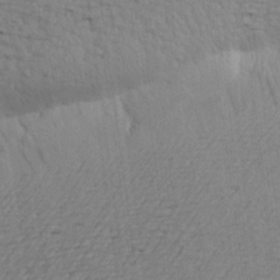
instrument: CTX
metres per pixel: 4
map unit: Aa
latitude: 21.1214
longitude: -149.1592
